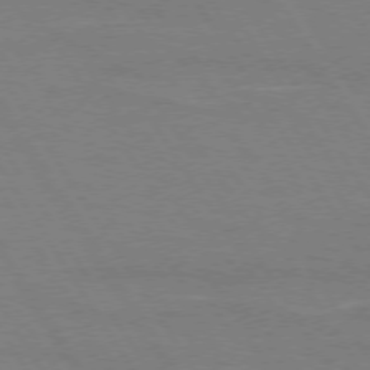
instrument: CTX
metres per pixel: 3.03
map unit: lApd
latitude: 73.8206
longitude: -56.0822
